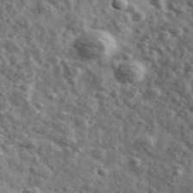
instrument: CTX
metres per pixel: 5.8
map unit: Ave
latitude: 41.7828
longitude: -106.8380
